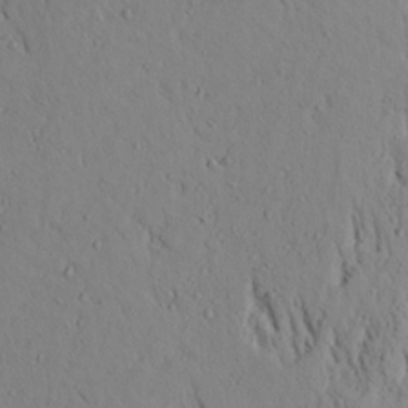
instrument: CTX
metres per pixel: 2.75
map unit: Aa
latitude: 18.9891
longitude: -147.9717
